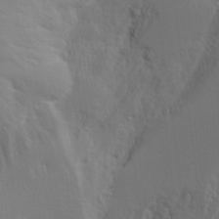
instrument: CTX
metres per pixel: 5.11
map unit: Aa
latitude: 18.3467
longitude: -124.9135
